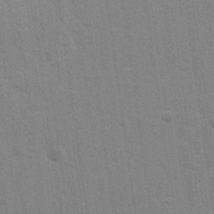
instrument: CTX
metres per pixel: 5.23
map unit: Nhu
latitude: 27.2726
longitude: -64.1389
